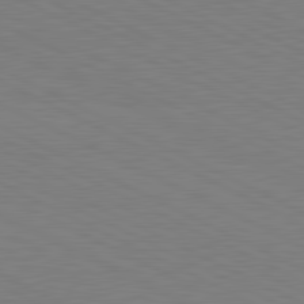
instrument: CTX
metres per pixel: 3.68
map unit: lApd
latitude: 81.2159
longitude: 150.4251
